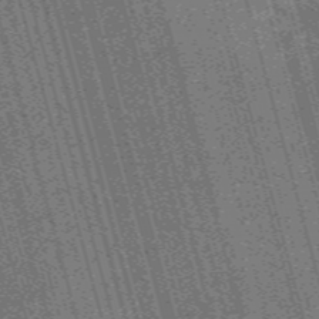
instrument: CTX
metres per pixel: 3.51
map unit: Nve
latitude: -59.6721
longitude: 62.0283
